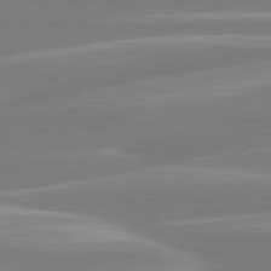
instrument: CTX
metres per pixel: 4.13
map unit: lApd
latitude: 80.8380
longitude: -134.1389
